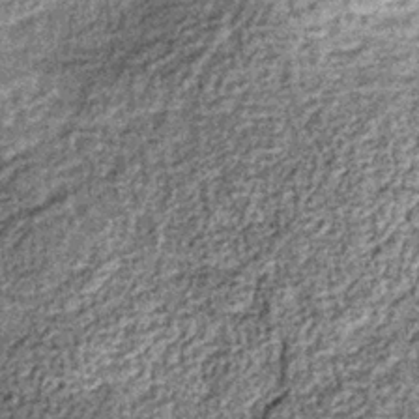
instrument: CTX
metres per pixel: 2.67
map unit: lHb
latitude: -36.4251
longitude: 66.5007
